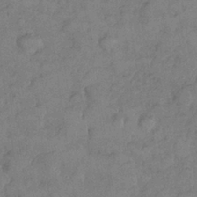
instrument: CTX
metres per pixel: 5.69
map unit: Nhe
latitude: -36.3873
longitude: -177.1025
